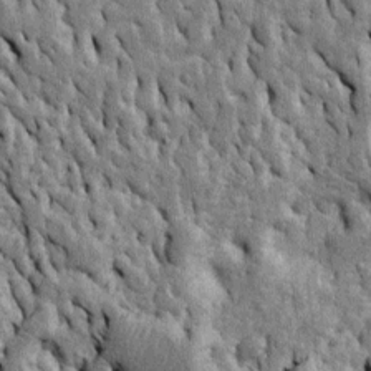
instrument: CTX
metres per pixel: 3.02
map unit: Htu
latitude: -4.5951
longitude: 156.8219
